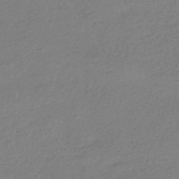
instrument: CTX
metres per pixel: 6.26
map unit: HNhu
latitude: -42.5573
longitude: 93.3321
